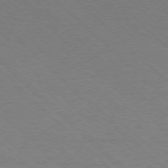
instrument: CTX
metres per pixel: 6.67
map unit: Ap
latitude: -78.3117
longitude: -87.1592
